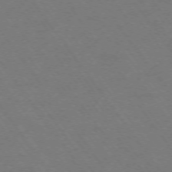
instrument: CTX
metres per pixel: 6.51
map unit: Ap
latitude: -74.3118
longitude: -70.0822
